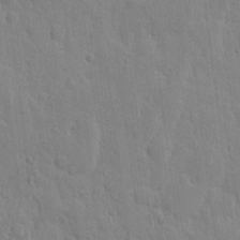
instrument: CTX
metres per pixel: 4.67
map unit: eHh
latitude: 6.5357
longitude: -72.4412
